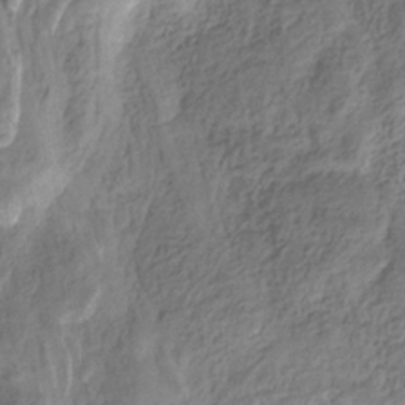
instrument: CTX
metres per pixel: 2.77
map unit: HNhu
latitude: -29.0298
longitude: 66.5574
